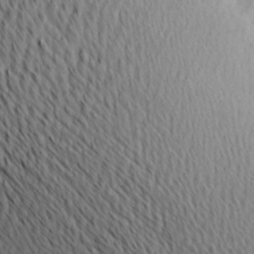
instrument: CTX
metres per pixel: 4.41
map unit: Ave
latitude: 11.8772
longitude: -107.4426
